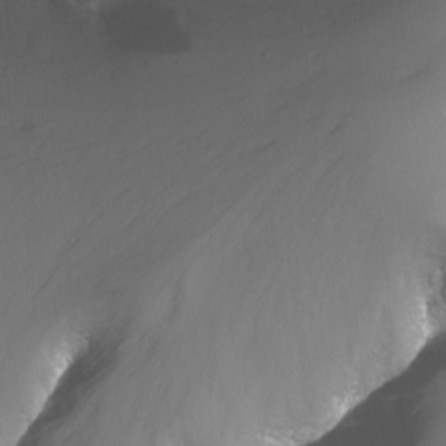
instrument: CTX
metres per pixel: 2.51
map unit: Nhu
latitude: -9.6155
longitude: -69.8016
